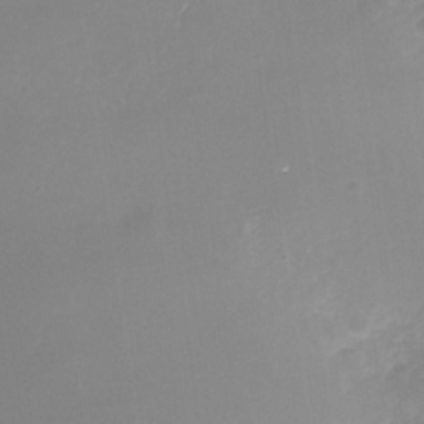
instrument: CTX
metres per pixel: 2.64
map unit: Nhe
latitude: -35.1620
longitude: -92.0444
